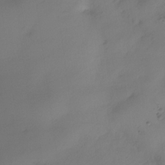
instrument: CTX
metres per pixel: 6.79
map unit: HNhu
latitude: -27.8422
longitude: 74.9542
